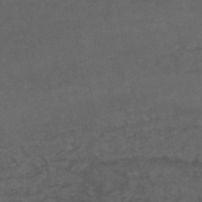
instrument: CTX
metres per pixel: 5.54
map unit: lHb
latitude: -46.3495
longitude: 75.1620
